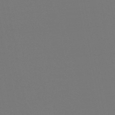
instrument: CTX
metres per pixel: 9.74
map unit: HNb
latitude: -46.9730
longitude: -44.1955
